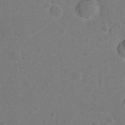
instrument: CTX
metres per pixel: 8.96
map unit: Nhu
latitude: 9.2915
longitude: -22.4601
